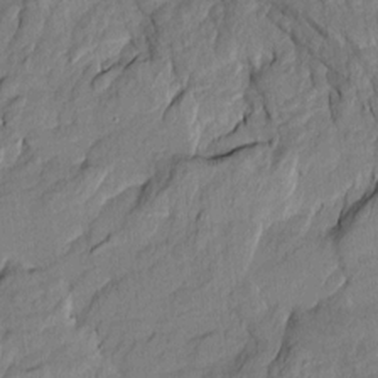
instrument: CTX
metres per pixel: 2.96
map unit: Htu
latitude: -8.2172
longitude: 177.6533
